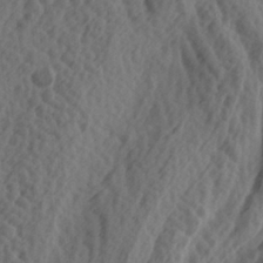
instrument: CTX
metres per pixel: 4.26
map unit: lAa
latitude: -7.3131
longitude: -123.7639
